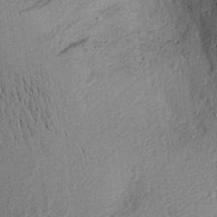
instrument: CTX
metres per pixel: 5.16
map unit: Aa
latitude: 18.3845
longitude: -143.0648
